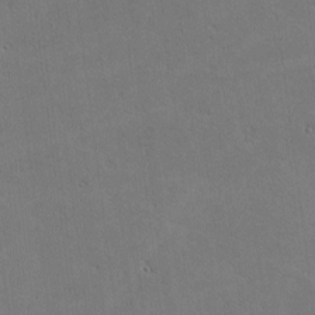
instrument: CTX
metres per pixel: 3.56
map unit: lHvf
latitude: -9.7289
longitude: -102.1200
